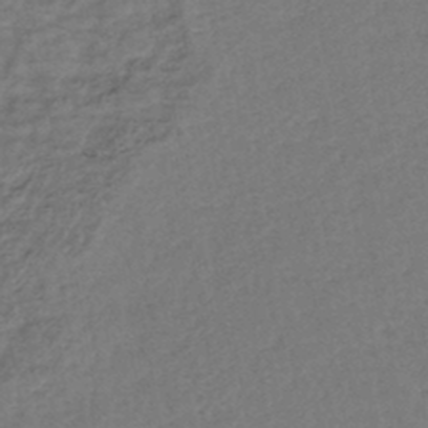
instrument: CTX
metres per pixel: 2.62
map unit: lHb
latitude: -42.7085
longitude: 78.3495
